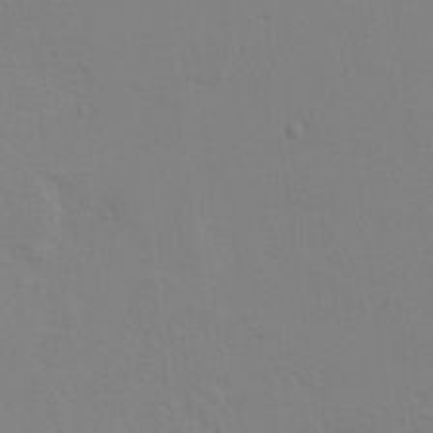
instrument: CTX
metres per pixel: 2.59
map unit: Hto
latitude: 7.1214
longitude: -34.7246
